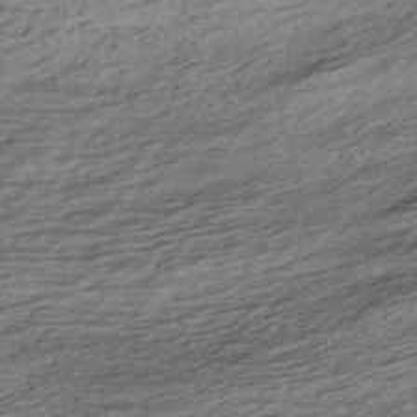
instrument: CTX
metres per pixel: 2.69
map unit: ANa
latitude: -40.8975
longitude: 103.1242
